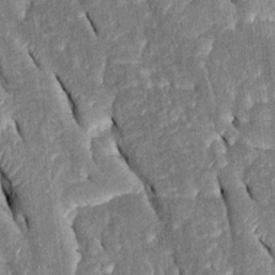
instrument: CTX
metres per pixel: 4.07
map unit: Htu
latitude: -0.3496
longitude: 149.7478
